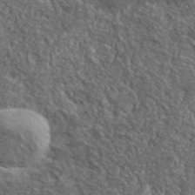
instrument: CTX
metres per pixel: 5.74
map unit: lHvf
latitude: 38.8758
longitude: -87.7449
